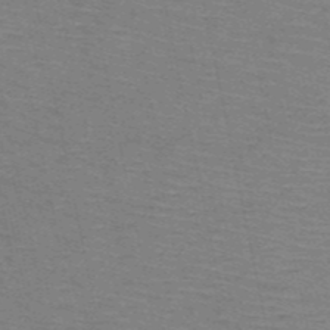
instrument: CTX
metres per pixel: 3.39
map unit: HNb
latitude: -53.8989
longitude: -45.2915
